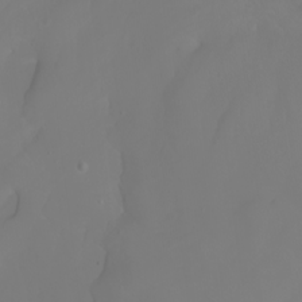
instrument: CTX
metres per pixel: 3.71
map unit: Nhu
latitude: -7.1053
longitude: -83.0269
